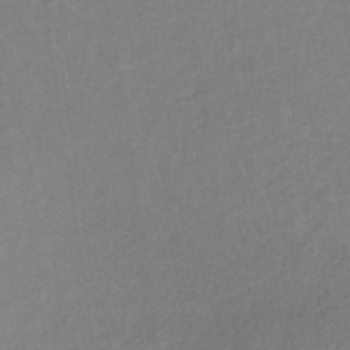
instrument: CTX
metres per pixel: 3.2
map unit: lHb
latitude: -37.2376
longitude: 68.7652
